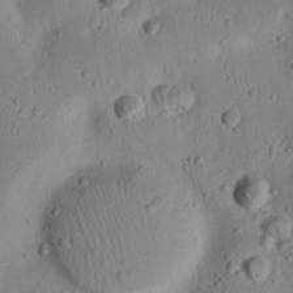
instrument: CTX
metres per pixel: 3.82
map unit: Nhu
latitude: 23.0836
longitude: -72.8002
